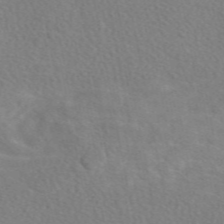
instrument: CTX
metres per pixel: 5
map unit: eAb
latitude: 48.9703
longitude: 117.8611
